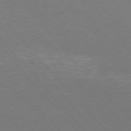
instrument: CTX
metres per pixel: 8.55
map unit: Hpe
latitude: 75.4993
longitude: -145.5749
